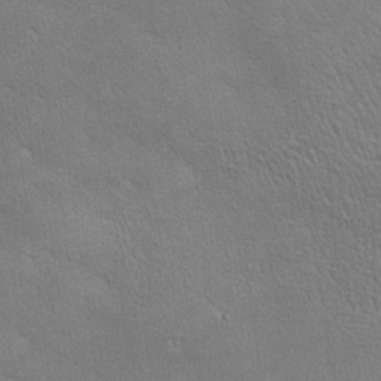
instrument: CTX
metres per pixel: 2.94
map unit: lAa
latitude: -7.8233
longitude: -125.1025
